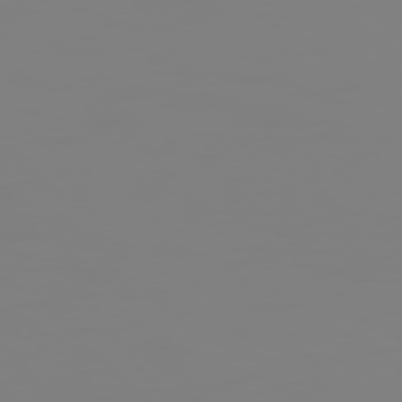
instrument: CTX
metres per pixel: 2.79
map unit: Hpe
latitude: 74.7057
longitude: -126.6302
